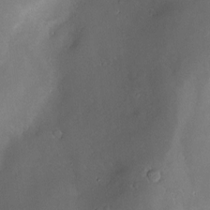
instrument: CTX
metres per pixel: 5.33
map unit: Hve
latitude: -10.1606
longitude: 174.6140
